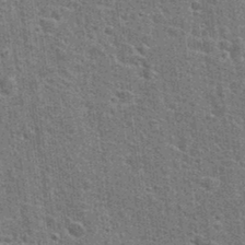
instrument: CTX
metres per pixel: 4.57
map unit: Hto
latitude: 24.1955
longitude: -47.6316
